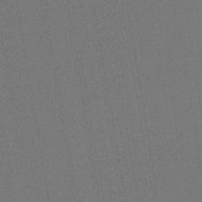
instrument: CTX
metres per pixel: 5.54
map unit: lHb
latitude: -42.1794
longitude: 60.8786
